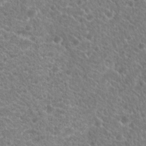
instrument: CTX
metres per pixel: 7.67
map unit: Hto
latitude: 20.5546
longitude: -38.9325
